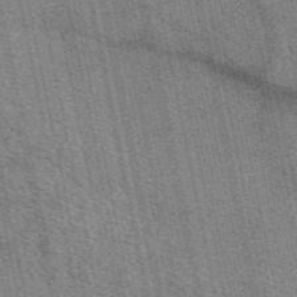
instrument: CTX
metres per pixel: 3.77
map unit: eAb
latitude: 50.2333
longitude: 114.5951
